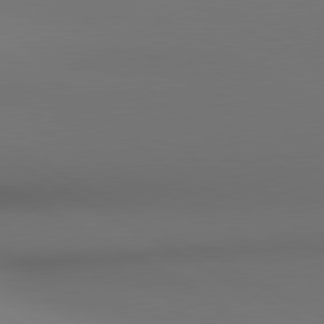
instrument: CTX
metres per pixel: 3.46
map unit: lApd
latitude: 80.8569
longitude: 137.3698
